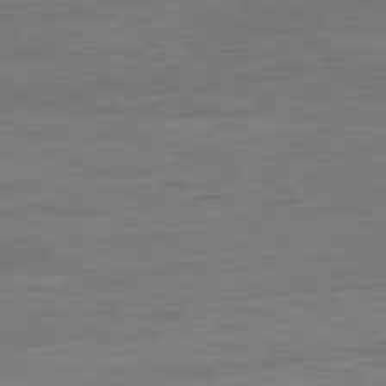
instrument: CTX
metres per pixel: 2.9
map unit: Ap
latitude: -81.2754
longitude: -80.2333
